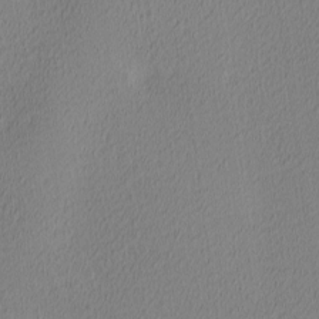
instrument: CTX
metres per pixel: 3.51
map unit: Ave
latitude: 3.4993
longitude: -114.6301
